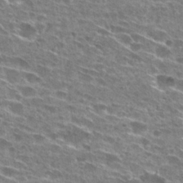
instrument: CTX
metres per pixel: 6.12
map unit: Hto
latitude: 27.9150
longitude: -45.9150
